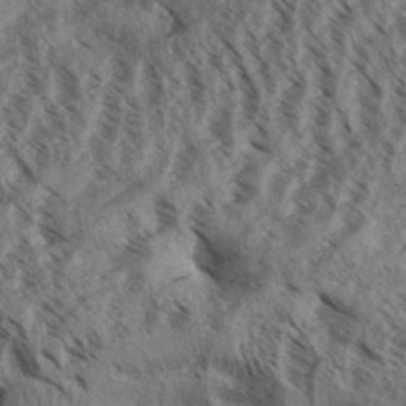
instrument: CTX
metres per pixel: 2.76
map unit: Aa
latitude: 31.3293
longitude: -138.5546
